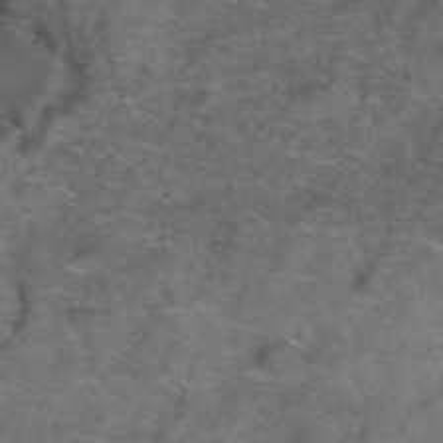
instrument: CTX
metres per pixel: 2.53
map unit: Hto
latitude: 39.5560
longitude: -41.5560
